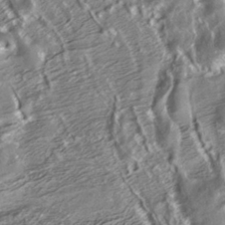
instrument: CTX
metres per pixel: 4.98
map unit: ANa
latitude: -38.3873
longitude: 97.4455
